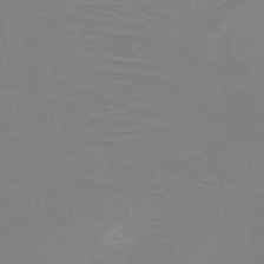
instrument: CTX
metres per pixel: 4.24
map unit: HNb
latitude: -49.6722
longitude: -43.1970
